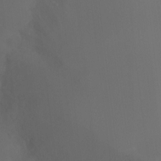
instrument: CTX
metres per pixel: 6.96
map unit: Hto
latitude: -7.5399
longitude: -45.3481
